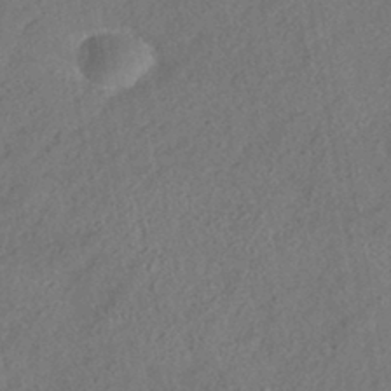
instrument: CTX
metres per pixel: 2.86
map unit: HNhu
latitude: -41.4832
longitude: 106.8786
